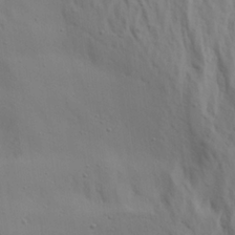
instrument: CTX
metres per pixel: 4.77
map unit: Aa
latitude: 21.0270
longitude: -142.4601
